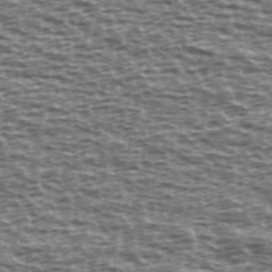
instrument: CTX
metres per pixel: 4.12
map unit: Ave
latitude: 38.5735
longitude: -112.8758
